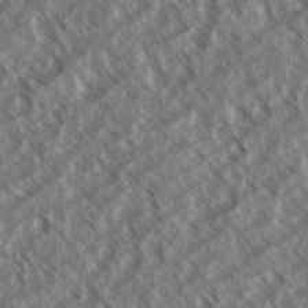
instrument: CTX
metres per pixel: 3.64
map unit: eHh
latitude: 33.9339
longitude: -140.2333
